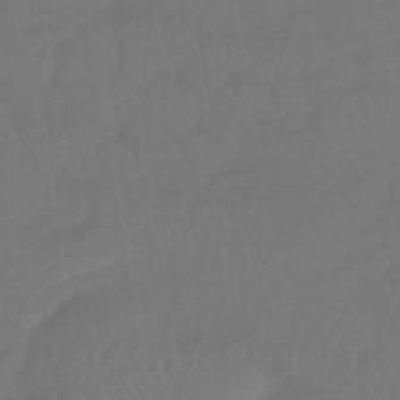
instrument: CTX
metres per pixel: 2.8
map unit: lHb
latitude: -43.5777
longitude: 75.6344
